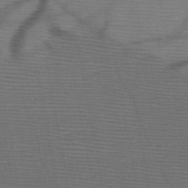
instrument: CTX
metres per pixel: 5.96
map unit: HNb
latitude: -47.7099
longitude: -40.5545
